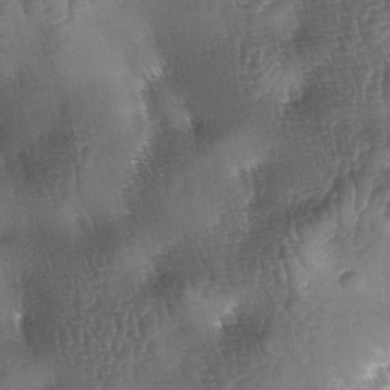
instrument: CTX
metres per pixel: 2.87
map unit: lAa
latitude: -5.8989
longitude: -127.4049
